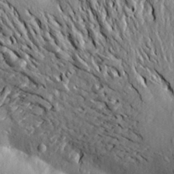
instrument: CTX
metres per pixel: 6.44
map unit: Aa
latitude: 19.8394
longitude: -149.8394
